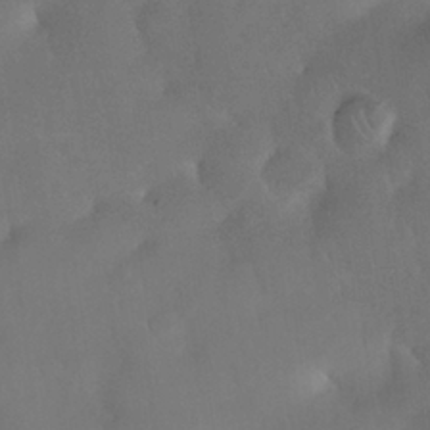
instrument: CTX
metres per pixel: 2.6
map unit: Nhu
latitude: 26.2712
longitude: -57.6504
